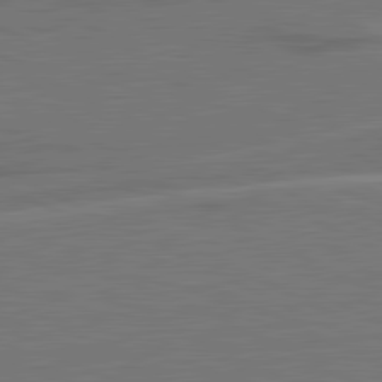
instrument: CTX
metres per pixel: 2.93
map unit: lApd
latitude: 81.1592
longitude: 128.1795
